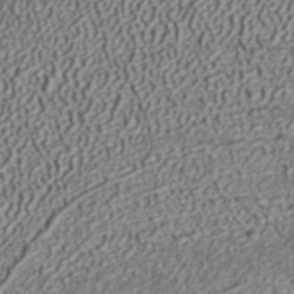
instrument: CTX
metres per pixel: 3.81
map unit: ANa
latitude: 36.4412
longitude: 17.9178
